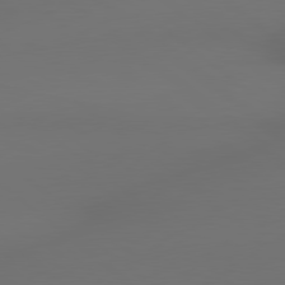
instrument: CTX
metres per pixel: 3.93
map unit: lApd
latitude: 79.2348
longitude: -172.2333
